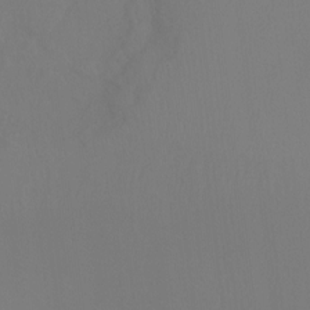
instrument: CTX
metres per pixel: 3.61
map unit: Ht
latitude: -9.9367
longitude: -33.0270
